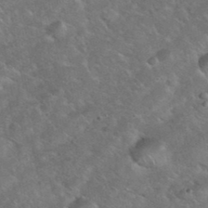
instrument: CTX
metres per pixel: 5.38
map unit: eHh
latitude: 38.3278
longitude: -65.0458
